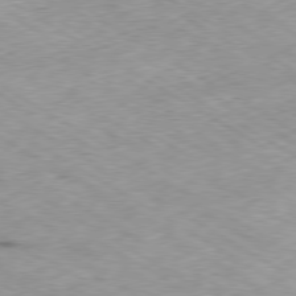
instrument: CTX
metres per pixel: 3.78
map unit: Hpe
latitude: -80.2929
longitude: 22.5763
